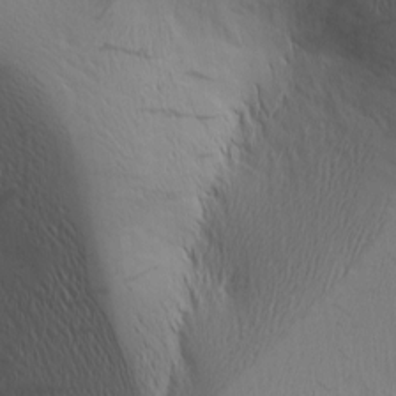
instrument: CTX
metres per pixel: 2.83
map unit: Nhu
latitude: -4.7652
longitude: -151.9339
